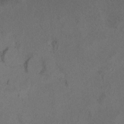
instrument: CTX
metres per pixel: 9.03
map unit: Ht
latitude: 10.9514
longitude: -32.1578
